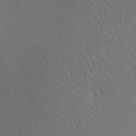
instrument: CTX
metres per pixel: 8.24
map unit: Aa
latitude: 23.4048
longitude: -137.4238
